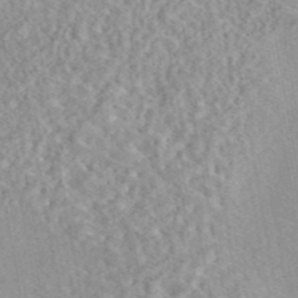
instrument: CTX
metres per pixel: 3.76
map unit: eAb
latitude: 44.1389
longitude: 115.8989
